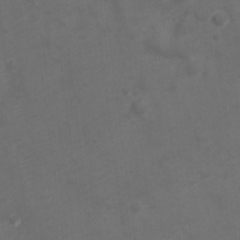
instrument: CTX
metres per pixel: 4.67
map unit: Nve
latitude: -20.0850
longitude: 106.4629
